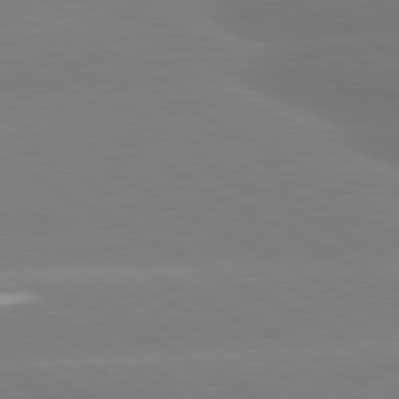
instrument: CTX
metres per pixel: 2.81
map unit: lApd
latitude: 80.6301
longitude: -147.3104
